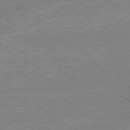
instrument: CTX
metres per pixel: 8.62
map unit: lApd
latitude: 79.0081
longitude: -144.8191
